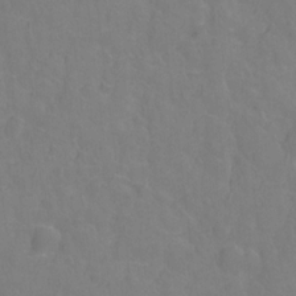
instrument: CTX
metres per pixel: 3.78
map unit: Hto
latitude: -1.7856
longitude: -34.6301
